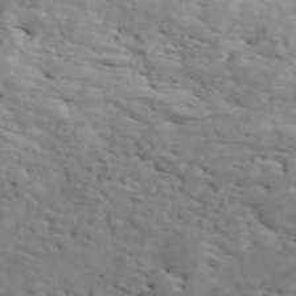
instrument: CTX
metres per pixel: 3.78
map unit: ANa
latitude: 49.1970
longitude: -81.8583
